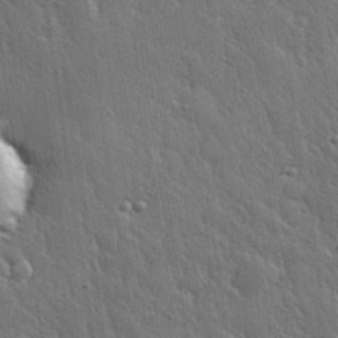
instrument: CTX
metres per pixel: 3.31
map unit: eHh
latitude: 31.6127
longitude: -79.2537
